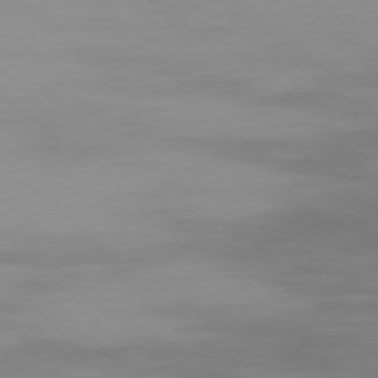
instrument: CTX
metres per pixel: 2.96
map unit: Ap
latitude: -76.5196
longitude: -75.6505
